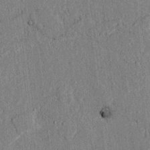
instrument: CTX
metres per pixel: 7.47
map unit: lAvf
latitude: 5.3482
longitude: 169.4454
